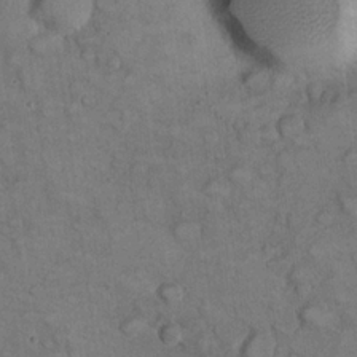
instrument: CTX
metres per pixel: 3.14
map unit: eHh
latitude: 22.5546
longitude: -60.2144
